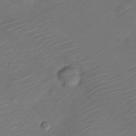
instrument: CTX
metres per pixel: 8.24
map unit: Nve
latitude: -20.6518
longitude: 105.8611
